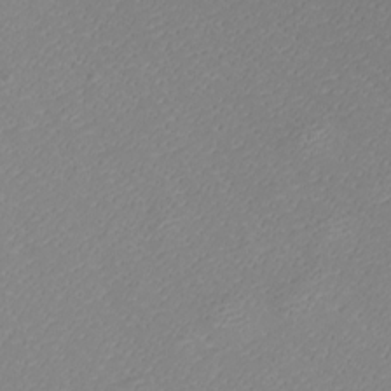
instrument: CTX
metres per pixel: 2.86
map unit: eHh
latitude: -8.7274
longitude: -70.3845
